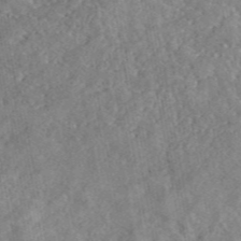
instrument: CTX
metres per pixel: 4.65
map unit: eAb
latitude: 45.8394
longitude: 128.1039
